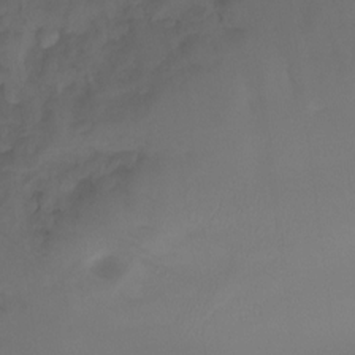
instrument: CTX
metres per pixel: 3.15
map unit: Ht
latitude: -14.2740
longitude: -52.2712
